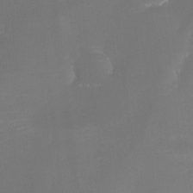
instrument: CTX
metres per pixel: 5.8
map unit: eHh
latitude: -6.7274
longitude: -78.0633
